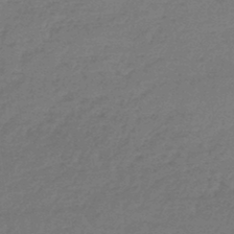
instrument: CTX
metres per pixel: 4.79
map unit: lHb
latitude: -45.0864
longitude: 69.6721
